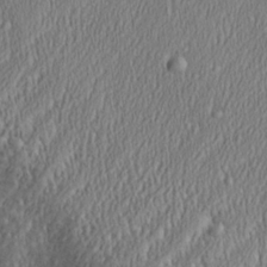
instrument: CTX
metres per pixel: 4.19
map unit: Aa
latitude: 28.2522
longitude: -138.3089
